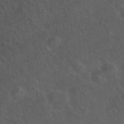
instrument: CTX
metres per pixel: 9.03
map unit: Hto
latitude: 19.1403
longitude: -54.2144
